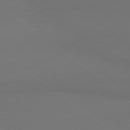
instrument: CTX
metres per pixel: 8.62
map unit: lApd
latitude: 80.9136
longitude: 154.3495
